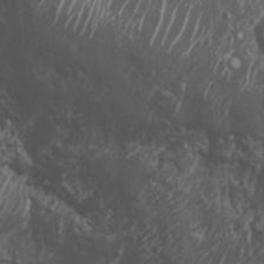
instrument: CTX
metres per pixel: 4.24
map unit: Nhu
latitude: 7.0269
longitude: -20.6679
